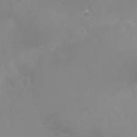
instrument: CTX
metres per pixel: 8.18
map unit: Ht
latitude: -6.9163
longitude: -21.1026
